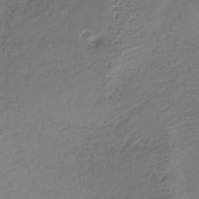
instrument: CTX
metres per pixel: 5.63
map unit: lHb
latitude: -37.1431
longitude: 61.3888
